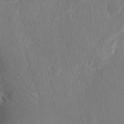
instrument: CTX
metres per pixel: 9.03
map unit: eHh
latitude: 9.8772
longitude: -70.8191
